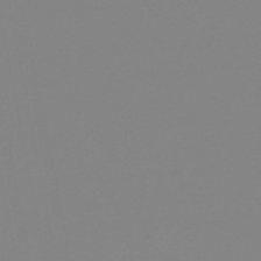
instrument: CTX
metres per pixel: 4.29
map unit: lHb
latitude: -48.5196
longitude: 69.5210
